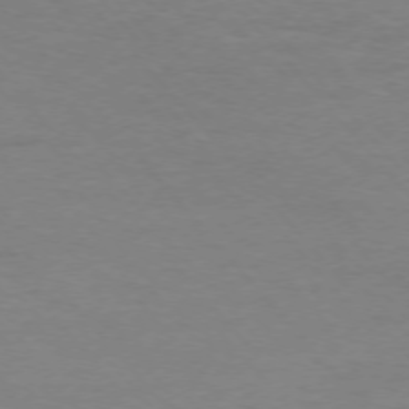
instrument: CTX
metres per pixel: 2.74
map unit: Ap
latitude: -76.1417
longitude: -83.5938
